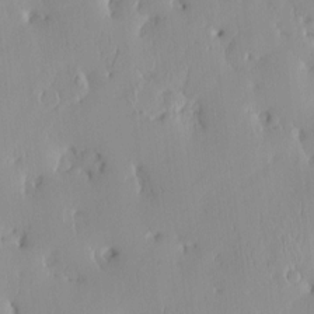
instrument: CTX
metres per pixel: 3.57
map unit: eHh
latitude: -4.3117
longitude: 15.4455
